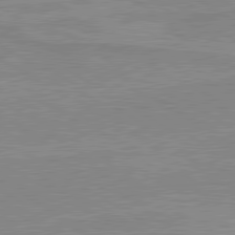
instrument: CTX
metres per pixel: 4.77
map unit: lApd
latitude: 80.0444
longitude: 169.0108
